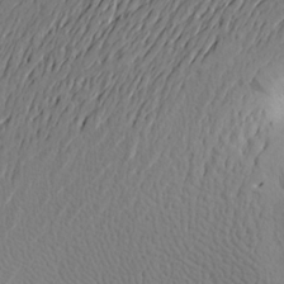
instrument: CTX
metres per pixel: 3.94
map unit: Aa
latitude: 21.4427
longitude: -143.5938
